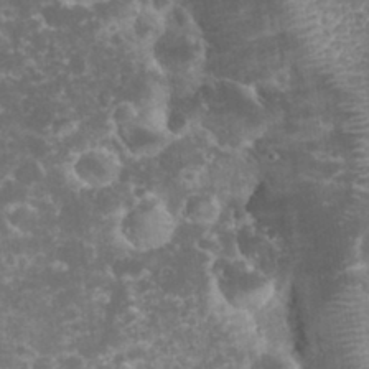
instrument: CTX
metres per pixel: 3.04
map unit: eHh
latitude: 33.2348
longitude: -61.7071
